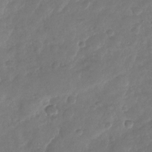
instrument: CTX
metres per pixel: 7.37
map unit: Nhu
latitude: -29.1053
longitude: -62.2901
